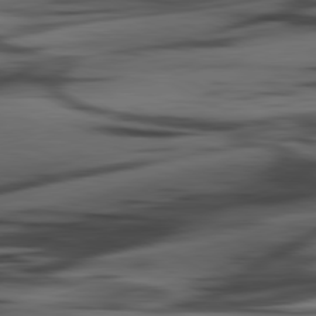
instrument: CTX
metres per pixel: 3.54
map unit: lApd
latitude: 80.8380
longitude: -85.1214
